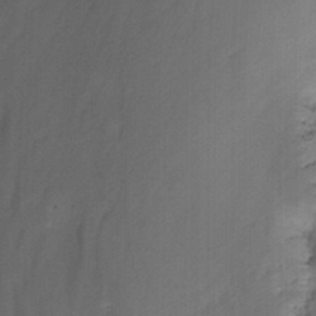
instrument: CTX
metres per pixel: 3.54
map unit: Nhu
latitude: -14.9164
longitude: -54.1578
